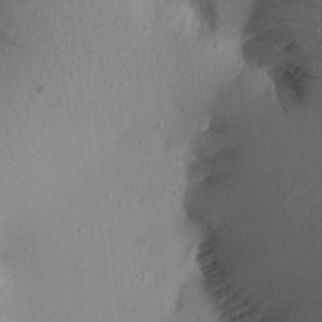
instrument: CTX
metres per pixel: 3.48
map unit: Aa
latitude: 21.2537
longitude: -145.1592
